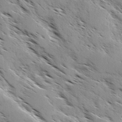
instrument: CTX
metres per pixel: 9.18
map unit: Ave
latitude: 0.4790
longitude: -111.1025
